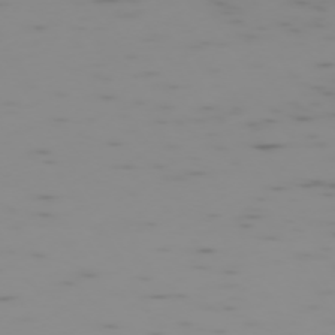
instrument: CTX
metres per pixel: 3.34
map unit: Hpe
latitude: -74.0094
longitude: 6.6140
